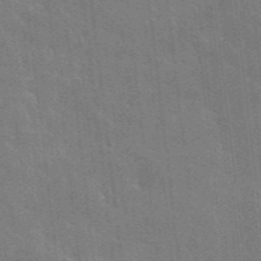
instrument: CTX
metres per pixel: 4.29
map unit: lHvf
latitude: 36.4979
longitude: -91.0836
